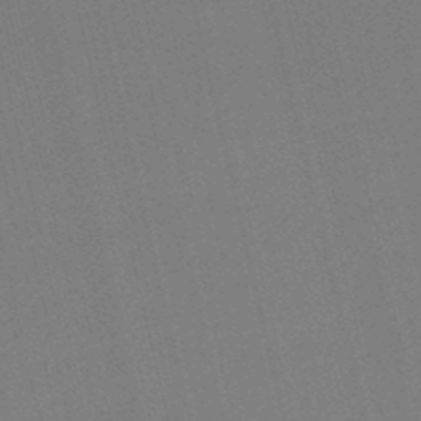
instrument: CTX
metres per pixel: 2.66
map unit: lHb
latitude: -47.2943
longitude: 60.7274
